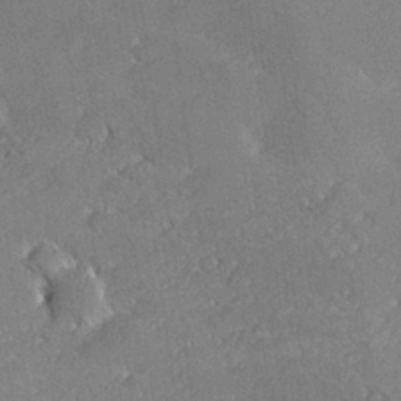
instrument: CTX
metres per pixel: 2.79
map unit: lHvf
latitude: 26.6302
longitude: 140.8786
